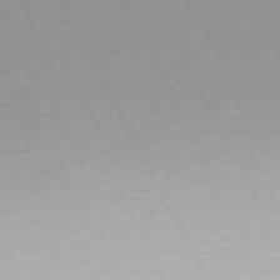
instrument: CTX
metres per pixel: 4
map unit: Ap
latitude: -73.0864
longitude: -69.6316
